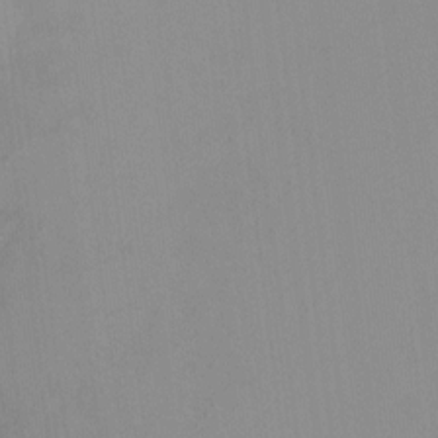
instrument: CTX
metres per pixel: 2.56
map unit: HNhu
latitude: -1.8801
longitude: -7.3671
